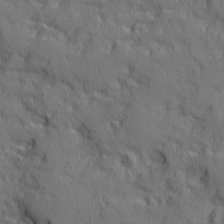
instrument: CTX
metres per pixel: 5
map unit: Ave
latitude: 11.7639
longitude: -101.8583
